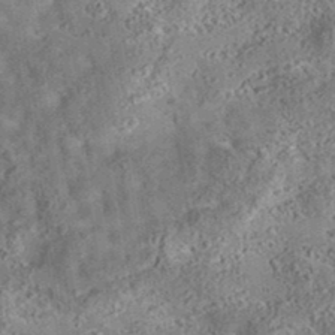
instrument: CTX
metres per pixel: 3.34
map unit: eAb
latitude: 35.8961
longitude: 115.5966
